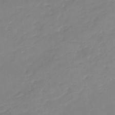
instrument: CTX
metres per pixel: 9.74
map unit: Nhu
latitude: -16.8219
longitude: -57.4804
